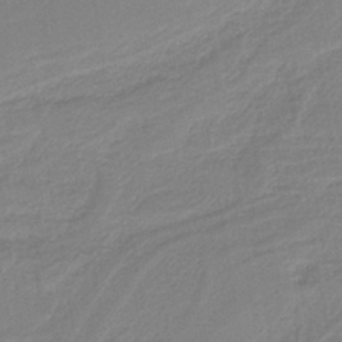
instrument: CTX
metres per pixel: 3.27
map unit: HNb
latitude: -41.4454
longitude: 51.2754
